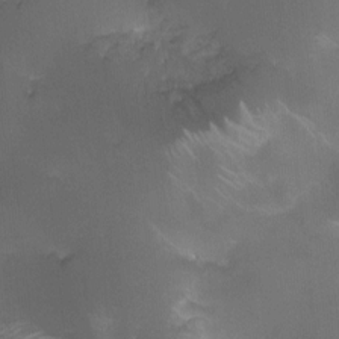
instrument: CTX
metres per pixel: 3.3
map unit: HNhu
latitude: 0.8380
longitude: -3.2915
